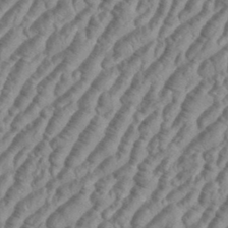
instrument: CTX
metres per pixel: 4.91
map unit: eHh
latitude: 36.0822
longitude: -136.1578
